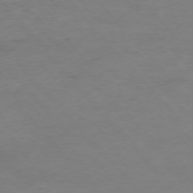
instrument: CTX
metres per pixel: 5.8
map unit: Ap
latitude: -76.4818
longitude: -83.4615
